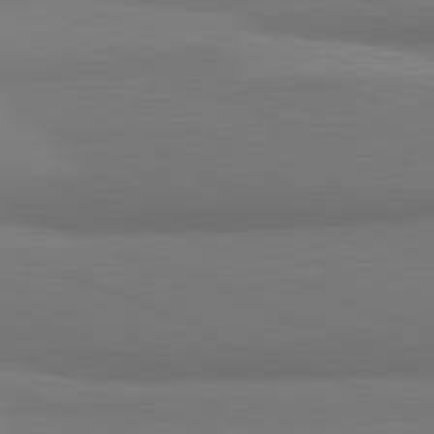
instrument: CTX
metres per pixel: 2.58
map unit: lApd
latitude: 81.9150
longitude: 163.4265
